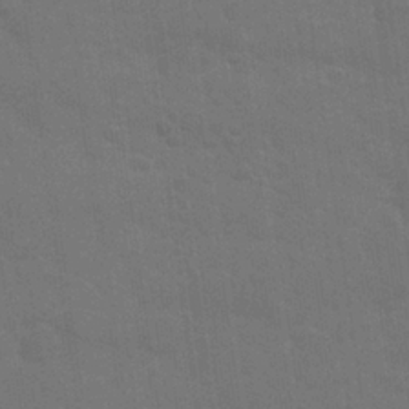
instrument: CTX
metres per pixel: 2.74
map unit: Nhu
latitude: 24.7435
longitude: -51.6882
